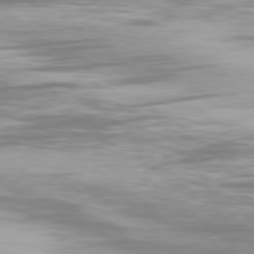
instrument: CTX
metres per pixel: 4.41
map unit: Ap
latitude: -79.0864
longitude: -60.7435
